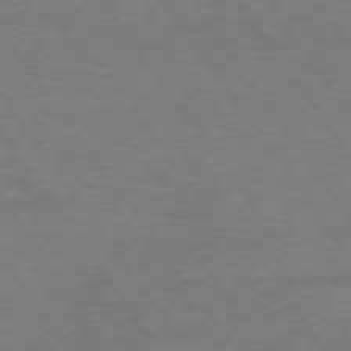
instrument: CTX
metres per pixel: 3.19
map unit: Hpe
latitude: 74.5357
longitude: -152.0444
